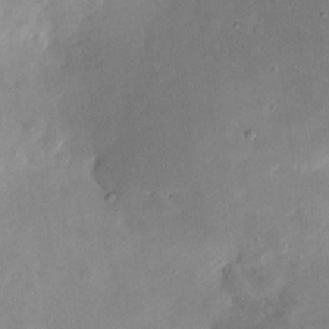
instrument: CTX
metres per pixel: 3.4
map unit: eHh
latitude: 7.9717
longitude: -71.8394
